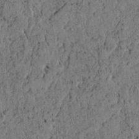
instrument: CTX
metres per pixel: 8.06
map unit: lAvf
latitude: 4.0255
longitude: 158.1983
